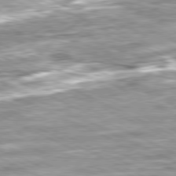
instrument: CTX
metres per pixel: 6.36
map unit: Ap
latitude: -81.4266
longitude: -88.5168
